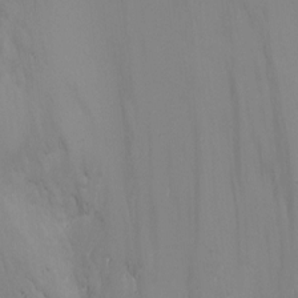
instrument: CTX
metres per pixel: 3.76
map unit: Ht
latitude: 0.5168
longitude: -21.1214
